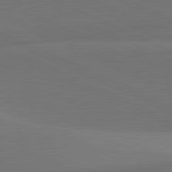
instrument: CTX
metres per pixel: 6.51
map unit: lApd
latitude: 81.6694
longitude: 145.3888
